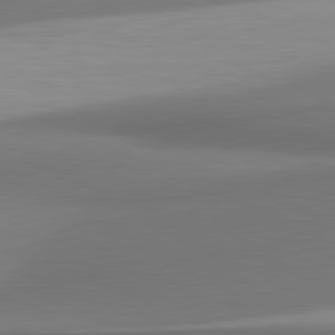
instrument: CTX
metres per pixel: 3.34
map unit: lApd
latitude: 81.4237
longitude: 171.6344
